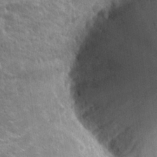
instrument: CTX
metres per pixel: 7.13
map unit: Hto
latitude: 25.4237
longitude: -45.6883
